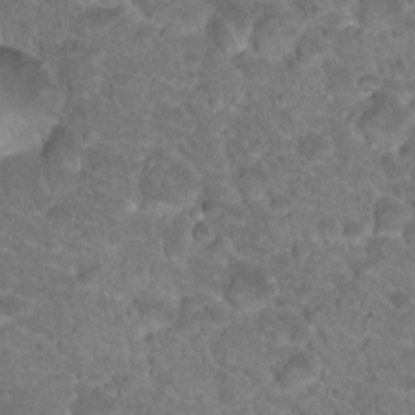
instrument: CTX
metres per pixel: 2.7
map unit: Hto
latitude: 18.8947
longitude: -34.1011
